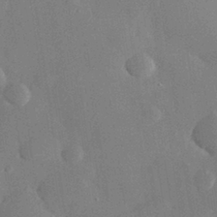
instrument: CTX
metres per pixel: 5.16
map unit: eHh
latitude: 30.2712
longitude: -81.1781
